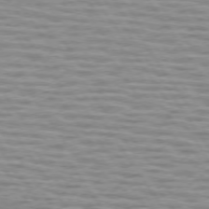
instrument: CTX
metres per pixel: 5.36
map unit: lApd
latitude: 74.0255
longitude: -53.0270
